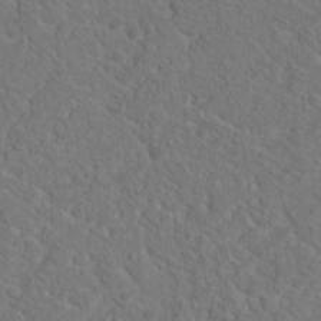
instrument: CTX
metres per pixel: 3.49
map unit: Hto
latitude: 18.7246
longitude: -37.1970
